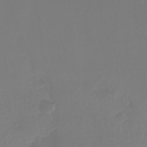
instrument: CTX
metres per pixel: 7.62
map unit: Ht
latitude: -15.1243
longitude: -52.7813
